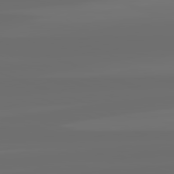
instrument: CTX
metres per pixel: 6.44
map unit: lApd
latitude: 82.4223
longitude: -165.1592
